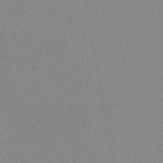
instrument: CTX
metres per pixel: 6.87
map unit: eHb
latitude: -40.1417
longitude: 77.0675
